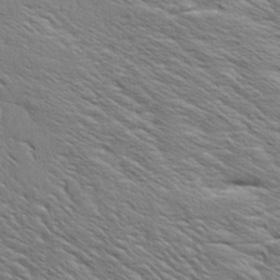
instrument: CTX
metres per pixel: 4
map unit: Aa
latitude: 8.4601
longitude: -134.3656
